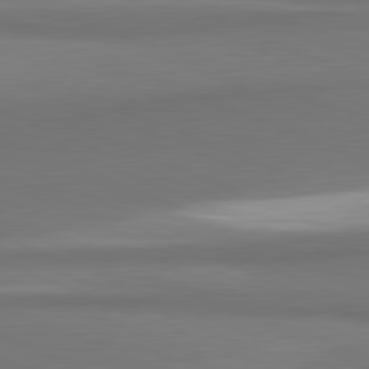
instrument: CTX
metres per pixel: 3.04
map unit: lApd
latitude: 81.8016
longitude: 163.0108
